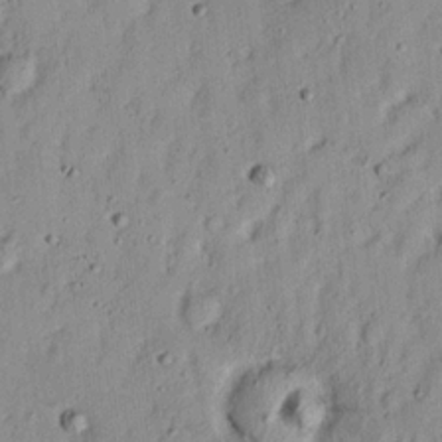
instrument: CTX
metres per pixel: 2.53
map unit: Nhu
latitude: 18.4601
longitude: -72.8191
